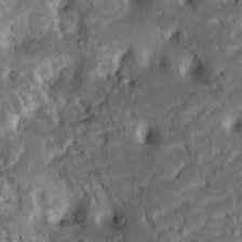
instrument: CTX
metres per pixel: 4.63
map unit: Htu
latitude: -6.3873
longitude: 145.4454
